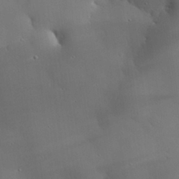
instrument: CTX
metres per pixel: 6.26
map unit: eHh
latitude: 29.7638
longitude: -81.6883
